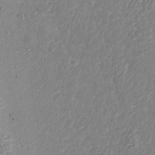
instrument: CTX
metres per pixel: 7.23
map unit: Nhu
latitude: -38.6897
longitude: -85.7072
